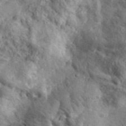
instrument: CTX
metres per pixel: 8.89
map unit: lHvf
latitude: 37.1214
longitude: -87.8583
